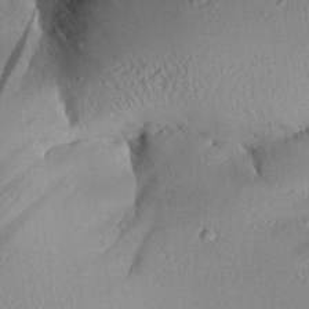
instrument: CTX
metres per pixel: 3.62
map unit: Aa
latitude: 27.0081
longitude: -129.7072
